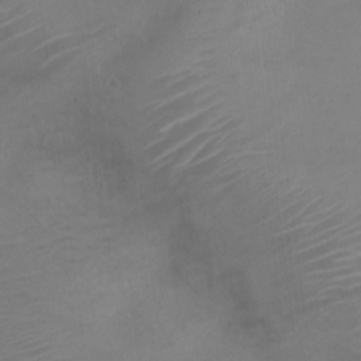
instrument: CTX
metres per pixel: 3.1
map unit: Nve
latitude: -20.9352
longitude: 105.9745
